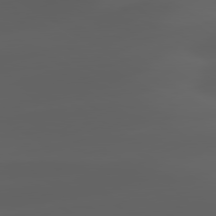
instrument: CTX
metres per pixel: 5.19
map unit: lApd
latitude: 80.1767
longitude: -92.5168
